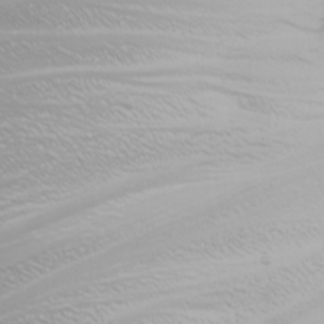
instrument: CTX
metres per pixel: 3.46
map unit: Nhu
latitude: -6.0661
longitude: -89.6316
